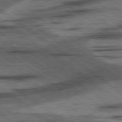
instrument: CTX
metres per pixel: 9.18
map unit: lApd
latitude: 78.1767
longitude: -53.7072
